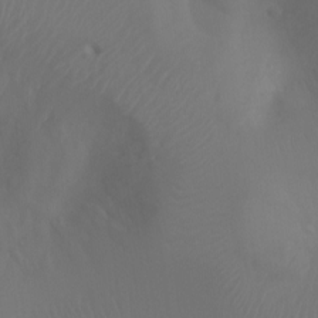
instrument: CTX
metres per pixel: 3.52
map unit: Ht
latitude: -7.8611
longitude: -27.7450
